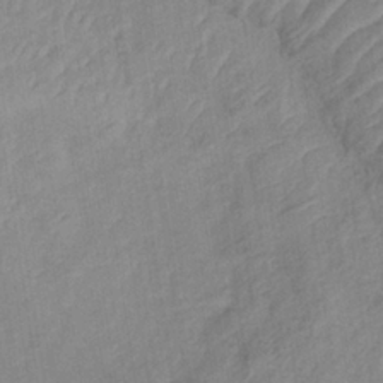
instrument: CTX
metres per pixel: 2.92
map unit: lHb
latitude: -34.8030
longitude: 71.9745
